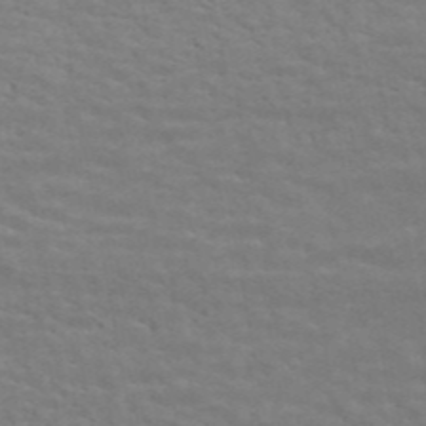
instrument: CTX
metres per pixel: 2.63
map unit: ANa
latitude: 45.1025
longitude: 26.2172
